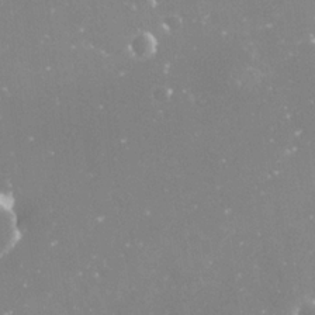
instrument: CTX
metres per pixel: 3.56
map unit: Nve
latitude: -17.8234
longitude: -59.4615
